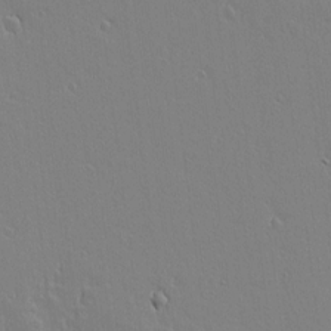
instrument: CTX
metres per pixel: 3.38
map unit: lAvf
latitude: 14.6302
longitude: -126.0822
